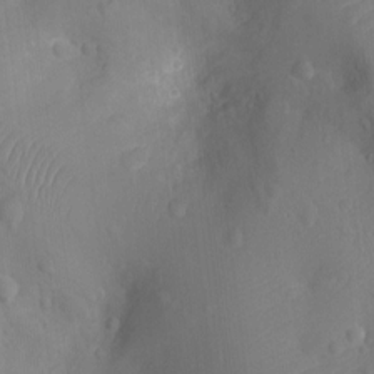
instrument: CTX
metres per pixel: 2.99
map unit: Ht
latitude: -10.1795
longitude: -22.7435
